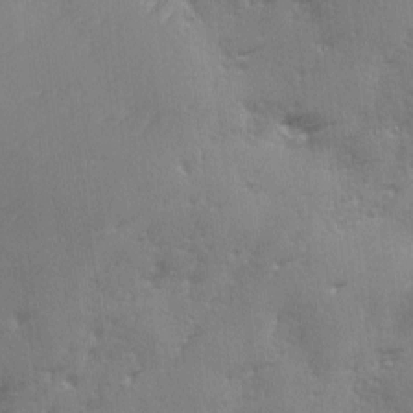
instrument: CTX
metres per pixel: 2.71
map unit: Ave
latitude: 2.1578
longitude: -111.3860
